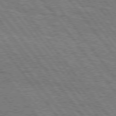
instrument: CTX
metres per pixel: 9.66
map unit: Hpe
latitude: 75.4804
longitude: -152.7247
